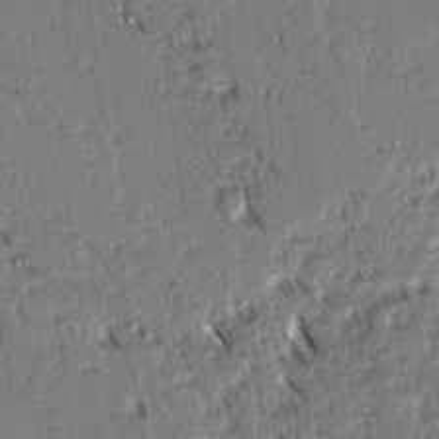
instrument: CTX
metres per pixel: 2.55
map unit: lAvf
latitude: 2.7435
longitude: -106.0255
